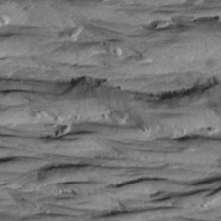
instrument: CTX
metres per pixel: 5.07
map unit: Aa
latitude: 8.7057
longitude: -137.6694
